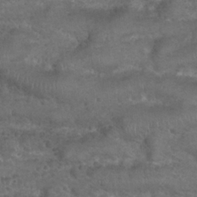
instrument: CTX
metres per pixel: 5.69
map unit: Nhu
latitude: 24.8380
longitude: -52.2523
